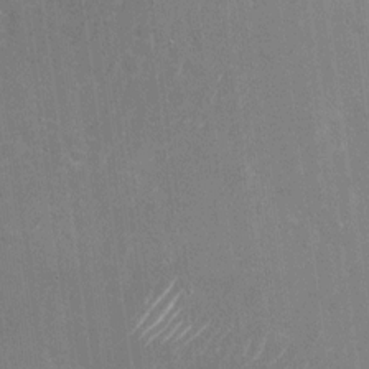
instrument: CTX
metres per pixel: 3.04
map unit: Nhu
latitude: -25.4265
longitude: -71.9717
